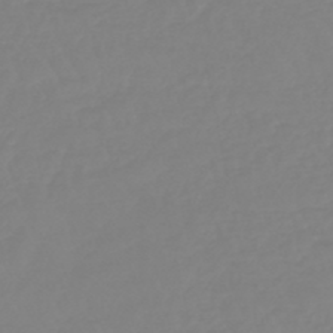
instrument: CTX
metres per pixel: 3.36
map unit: eHb
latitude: -45.2187
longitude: 81.1620
